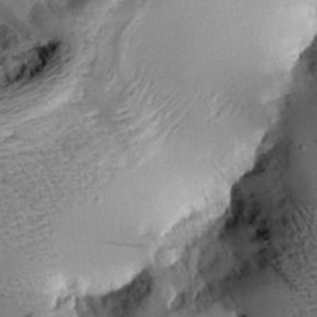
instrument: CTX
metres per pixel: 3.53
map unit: Aa
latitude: 9.5938
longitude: -142.6680
